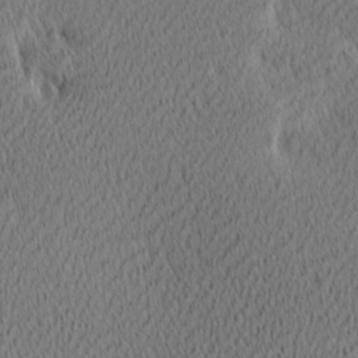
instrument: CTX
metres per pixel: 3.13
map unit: Ave
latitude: 11.6694
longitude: -107.5749
